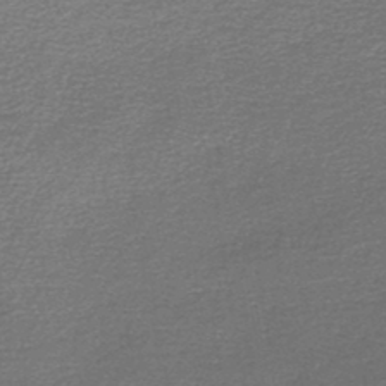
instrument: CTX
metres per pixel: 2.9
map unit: lHb
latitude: -45.6155
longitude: 57.4076
